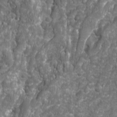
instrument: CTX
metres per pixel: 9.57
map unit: Ave
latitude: 16.0822
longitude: -133.9339
